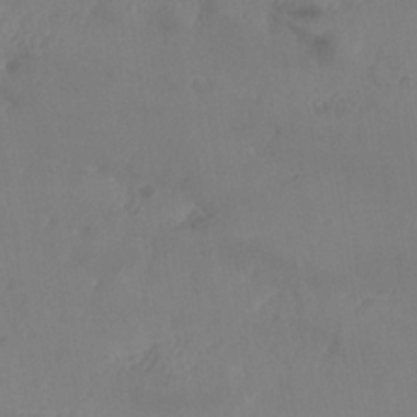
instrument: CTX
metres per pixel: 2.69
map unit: Nhe
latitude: -36.8974
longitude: 138.8219
